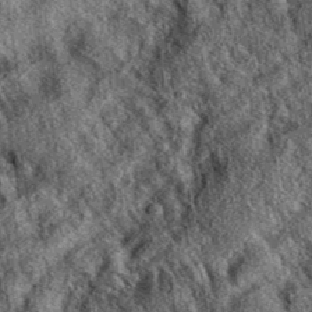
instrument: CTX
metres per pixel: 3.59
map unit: eAb
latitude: 39.0836
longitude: 109.1620
